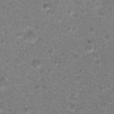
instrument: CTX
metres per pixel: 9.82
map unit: Nhu
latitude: 18.8947
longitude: -32.8758
